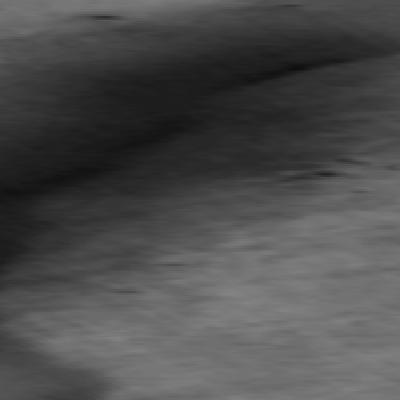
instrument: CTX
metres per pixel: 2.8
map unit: Ap
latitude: -80.9164
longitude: -88.9703
